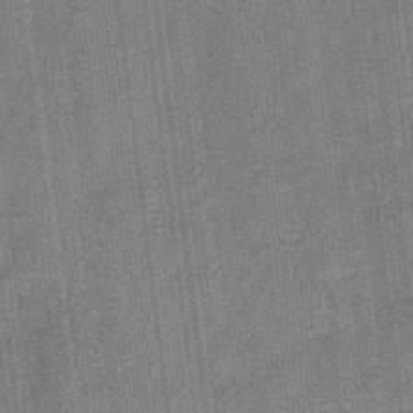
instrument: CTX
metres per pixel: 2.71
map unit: eHb
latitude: -31.2943
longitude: 73.8044
